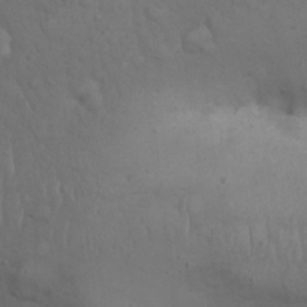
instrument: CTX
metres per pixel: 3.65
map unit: Nhu
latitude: 22.7057
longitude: -66.5923
